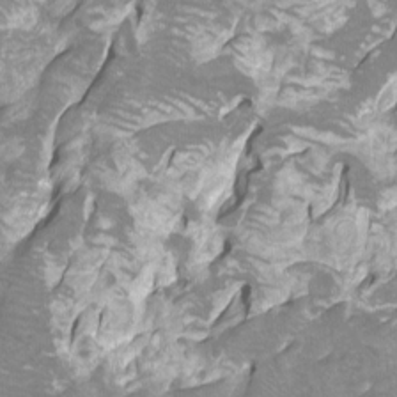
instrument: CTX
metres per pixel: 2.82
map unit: Htu
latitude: -7.2754
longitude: -48.6868
